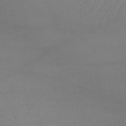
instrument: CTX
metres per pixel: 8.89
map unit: lHb
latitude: -40.4251
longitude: 66.5007
